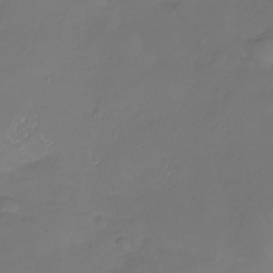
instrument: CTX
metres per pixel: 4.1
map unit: Nhu
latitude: -26.2361
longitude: -58.3089
